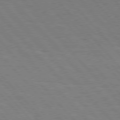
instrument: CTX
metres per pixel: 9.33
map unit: Hpe
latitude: 77.0080
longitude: -153.8395
